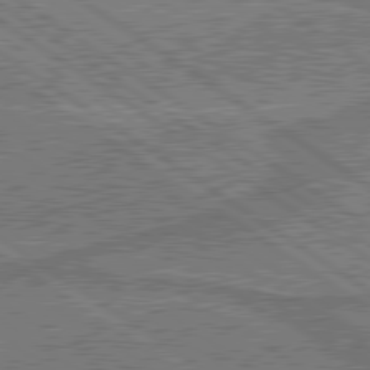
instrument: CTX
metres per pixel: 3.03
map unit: lApd
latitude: 79.9528
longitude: 170.5385
